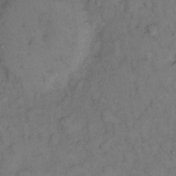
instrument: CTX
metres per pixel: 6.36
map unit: eHh
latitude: 12.4790
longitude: -63.0648
